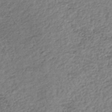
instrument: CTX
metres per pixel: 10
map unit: lHb
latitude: -36.4629
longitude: 68.0472
